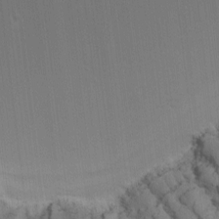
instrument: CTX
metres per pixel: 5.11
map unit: Nhu
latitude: -3.9178
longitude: -88.3846
